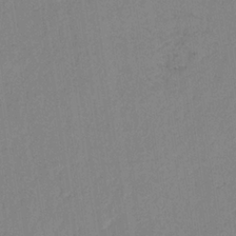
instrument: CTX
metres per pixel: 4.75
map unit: HNb
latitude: -34.1984
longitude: 63.6533
